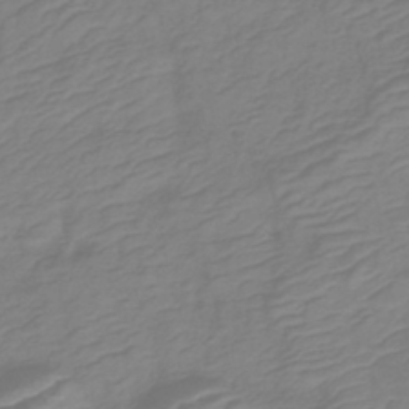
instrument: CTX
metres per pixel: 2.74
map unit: lHb
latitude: -41.4076
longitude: 76.8597
